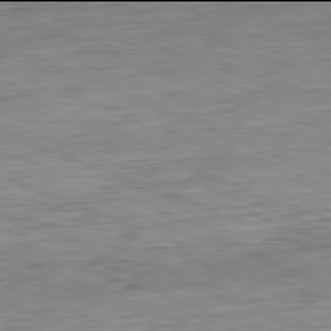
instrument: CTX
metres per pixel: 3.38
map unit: Hpe
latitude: -82.0094
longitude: 15.0109
